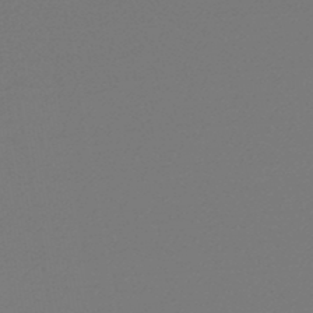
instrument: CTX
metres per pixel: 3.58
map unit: lHb
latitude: -47.0297
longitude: 57.6533
